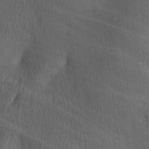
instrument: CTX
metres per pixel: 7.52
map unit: Ave
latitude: -5.5399
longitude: -120.7436
